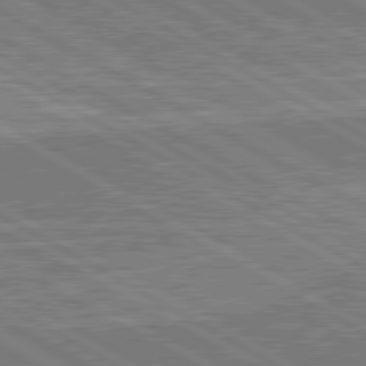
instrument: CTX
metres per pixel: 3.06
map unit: lApd
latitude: 80.5735
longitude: 144.5574
